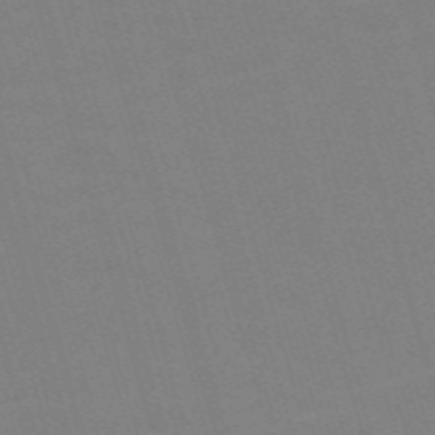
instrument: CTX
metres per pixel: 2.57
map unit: Nve
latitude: -59.1809
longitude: 60.8030
